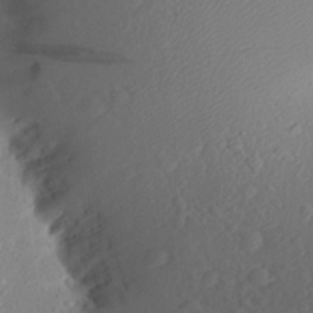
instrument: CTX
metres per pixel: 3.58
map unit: Aa
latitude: 21.5938
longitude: -145.0647
